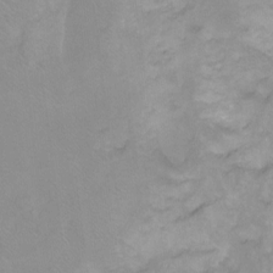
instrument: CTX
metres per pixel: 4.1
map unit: Nhu
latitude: -11.8800
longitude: -40.5545
